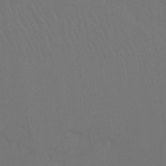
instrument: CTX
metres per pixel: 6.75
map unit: Ht
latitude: -8.5763
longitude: -38.4601
